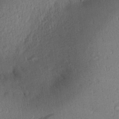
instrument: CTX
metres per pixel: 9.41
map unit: Aa
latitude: 28.0444
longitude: -136.8191
